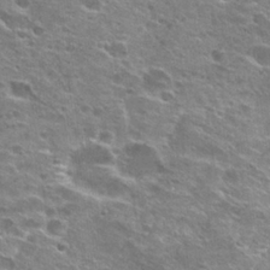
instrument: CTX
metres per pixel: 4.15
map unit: Hto
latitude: 26.9136
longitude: -47.3860
